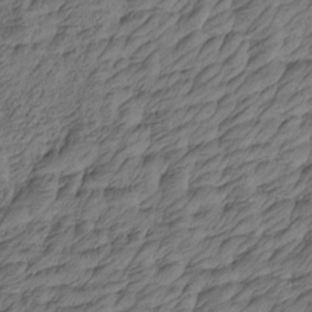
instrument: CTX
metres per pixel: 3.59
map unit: Htu
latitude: -5.4076
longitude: -178.1956
